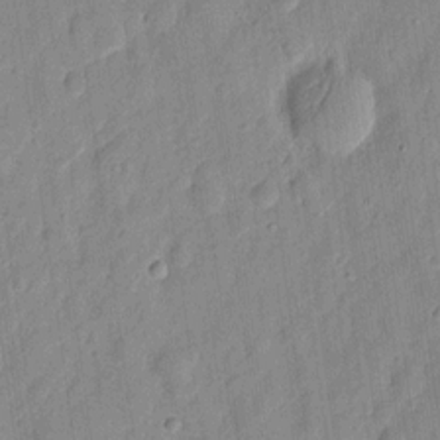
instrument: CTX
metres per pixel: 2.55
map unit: eHh
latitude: 7.8016
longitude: -74.1767
